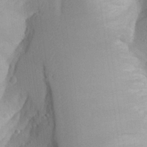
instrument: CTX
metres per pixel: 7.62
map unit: Aa
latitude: 28.7624
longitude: -145.2159
